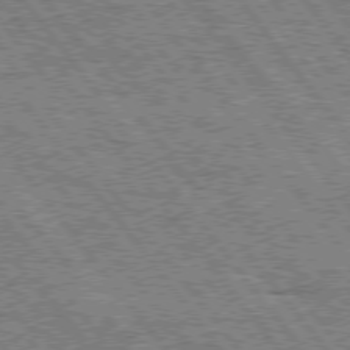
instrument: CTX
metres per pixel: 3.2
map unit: Hpe
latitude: 75.3671
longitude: -156.4223
